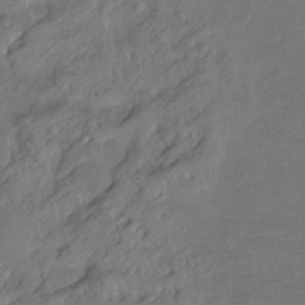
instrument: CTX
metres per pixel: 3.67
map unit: Hto
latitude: -7.7288
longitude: -36.1389
